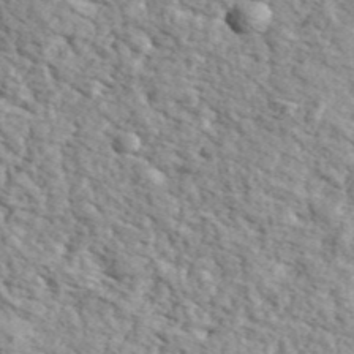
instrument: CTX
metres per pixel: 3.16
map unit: ANa
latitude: 44.0633
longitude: 45.7478
